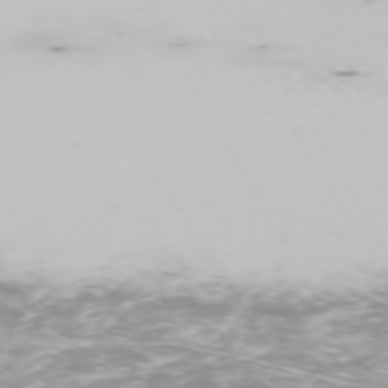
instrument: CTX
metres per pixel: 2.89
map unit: Hpe
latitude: -73.6344
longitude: 3.8800
